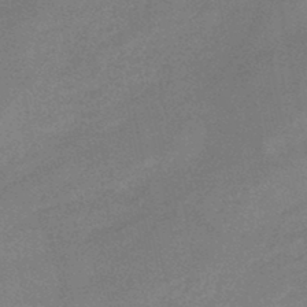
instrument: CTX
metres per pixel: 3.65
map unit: HNb
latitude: -46.0283
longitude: -35.8772
